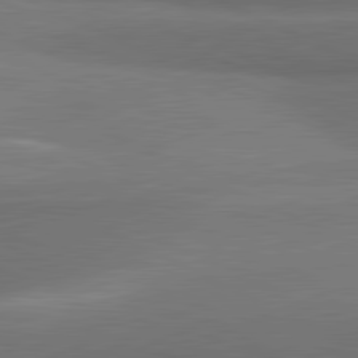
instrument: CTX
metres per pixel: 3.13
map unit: lApd
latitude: 81.5371
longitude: 153.8800
